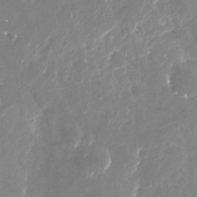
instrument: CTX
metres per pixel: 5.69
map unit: Nhu
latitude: -29.4832
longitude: -77.2537
